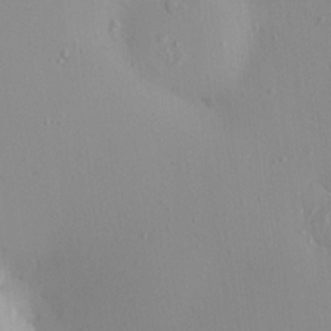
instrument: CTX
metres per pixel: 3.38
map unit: eHh
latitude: -0.5007
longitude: 17.9745
